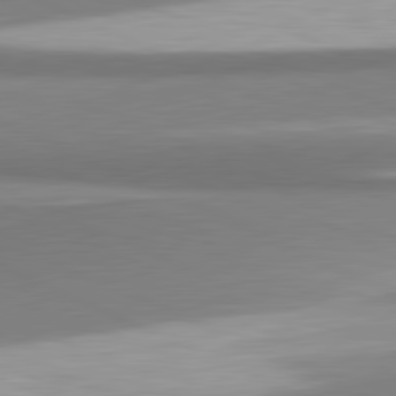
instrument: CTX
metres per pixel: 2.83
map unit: lApd
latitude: 81.4993
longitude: 166.3495
